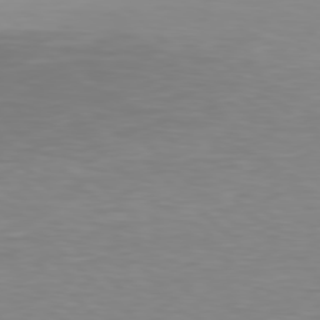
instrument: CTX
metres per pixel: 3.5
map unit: Hpe
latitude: 78.2712
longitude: -167.2914
